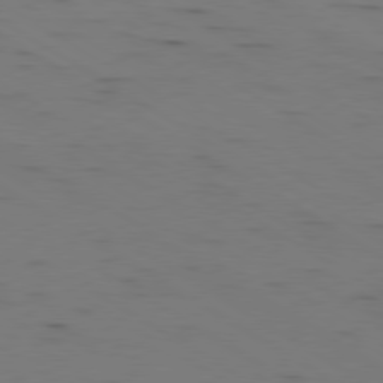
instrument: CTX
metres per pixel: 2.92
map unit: Ap
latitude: -80.4062
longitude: -61.8583
